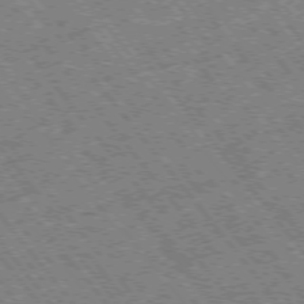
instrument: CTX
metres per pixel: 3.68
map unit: Hpe
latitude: -75.4644
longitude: -20.3845
